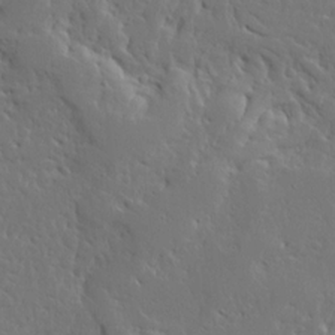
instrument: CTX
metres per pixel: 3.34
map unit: Ave
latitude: 13.7828
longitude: -137.5749
